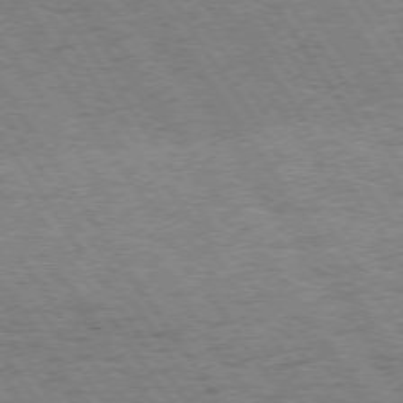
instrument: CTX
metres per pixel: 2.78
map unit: Hpe
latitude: 73.7261
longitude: -134.2711
